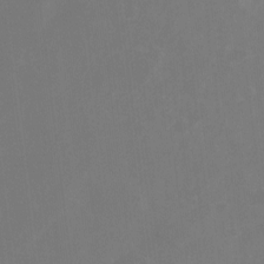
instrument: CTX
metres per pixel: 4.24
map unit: Nhu
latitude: -8.6518
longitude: -52.6302
